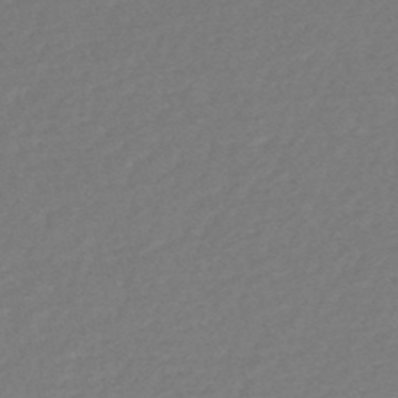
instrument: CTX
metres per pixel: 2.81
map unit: HNb
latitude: -48.5007
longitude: 57.8044
